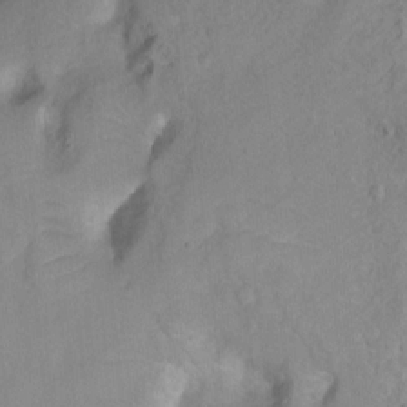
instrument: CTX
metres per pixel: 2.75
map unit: Ht
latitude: -1.7289
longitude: -32.8191
